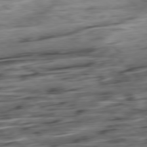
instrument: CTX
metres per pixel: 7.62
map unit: Hpe
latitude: -78.9730
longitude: -17.2348
